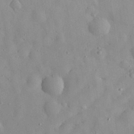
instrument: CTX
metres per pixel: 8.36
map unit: eHh
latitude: 29.3859
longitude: -74.3467
